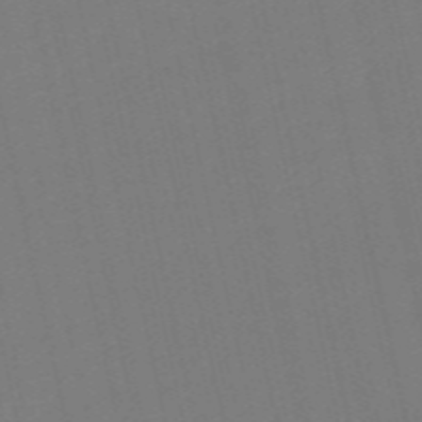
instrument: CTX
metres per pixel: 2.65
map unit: Nve
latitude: -57.5777
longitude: 50.5574
